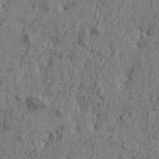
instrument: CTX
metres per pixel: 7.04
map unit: Htu
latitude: -5.5588
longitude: 179.7477
